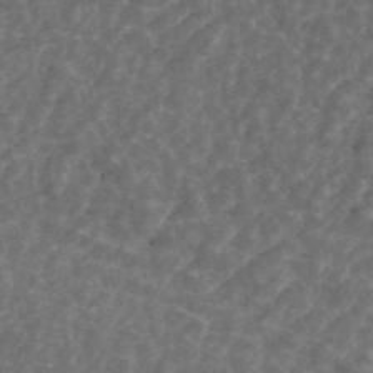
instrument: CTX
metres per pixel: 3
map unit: ANa
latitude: 44.4790
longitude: 25.2943
